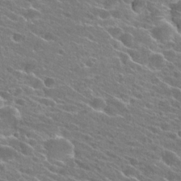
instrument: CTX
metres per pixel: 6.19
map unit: Hto
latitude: 24.8191
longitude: -41.0269
